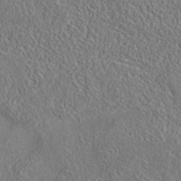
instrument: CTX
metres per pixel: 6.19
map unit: eAb
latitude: 35.7638
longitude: 111.5021
